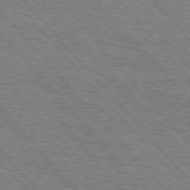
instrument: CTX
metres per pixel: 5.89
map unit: Hpe
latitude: 76.6679
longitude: -162.3279
